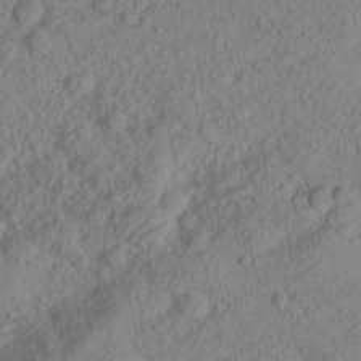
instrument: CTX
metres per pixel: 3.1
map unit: Aa
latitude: 24.9702
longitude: -143.6127
